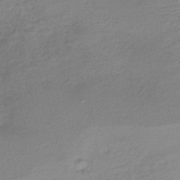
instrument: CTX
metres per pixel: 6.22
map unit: lHb
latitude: -35.4076
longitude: 66.4251
